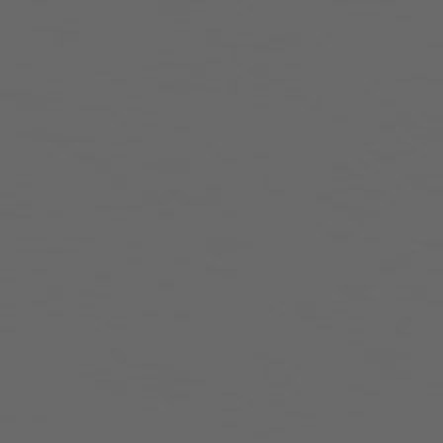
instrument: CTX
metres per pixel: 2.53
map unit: Ap
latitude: -77.8233
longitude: -75.4615
